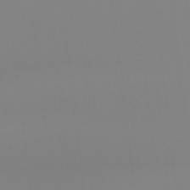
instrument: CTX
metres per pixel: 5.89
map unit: Hto
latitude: -7.9178
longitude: -52.1578
